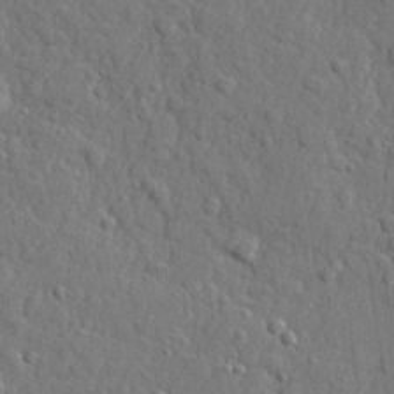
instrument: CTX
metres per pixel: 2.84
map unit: lHvf
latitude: 23.2915
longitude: 142.9919
